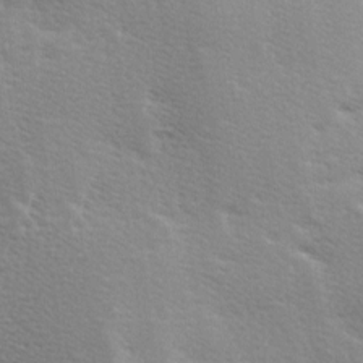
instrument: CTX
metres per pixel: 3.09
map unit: Ave
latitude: 0.3089
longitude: -114.9513
